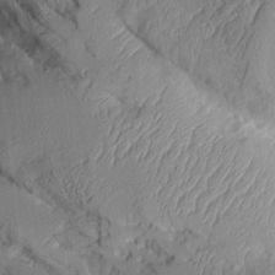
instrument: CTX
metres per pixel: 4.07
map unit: Aa
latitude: 9.0836
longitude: -127.8017
